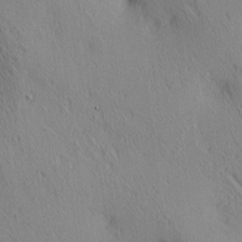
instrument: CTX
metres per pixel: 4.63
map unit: lAa
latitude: 4.4601
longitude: -117.1214
